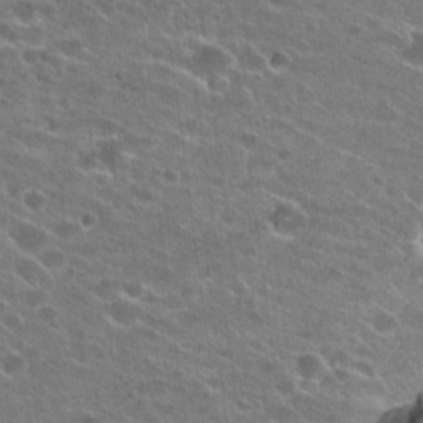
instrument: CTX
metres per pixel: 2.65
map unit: Hto
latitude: 23.9150
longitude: -42.9325
